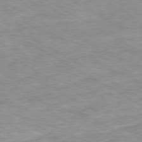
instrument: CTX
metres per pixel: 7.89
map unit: Ap
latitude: -80.3495
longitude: -74.2145
